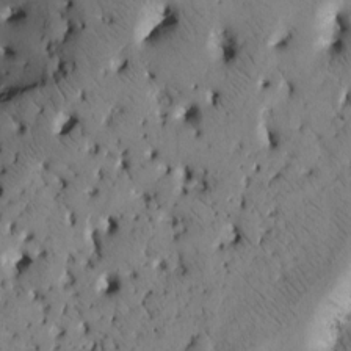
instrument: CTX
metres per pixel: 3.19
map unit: Htu
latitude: -3.8800
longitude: 170.0661
